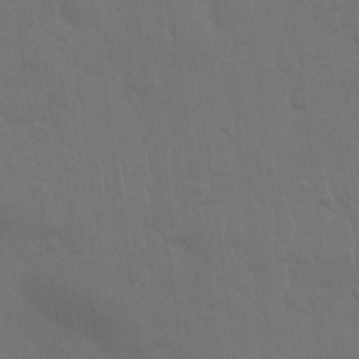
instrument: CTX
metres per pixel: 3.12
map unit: Nhu
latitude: 28.5923
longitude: -64.3467
